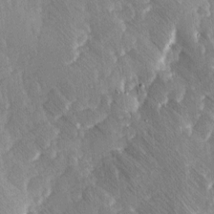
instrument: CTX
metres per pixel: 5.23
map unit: Ave
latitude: 8.4979
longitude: -104.7436
